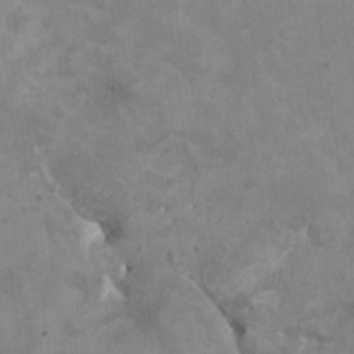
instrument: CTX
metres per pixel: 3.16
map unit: HNhu
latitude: 3.4237
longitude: -3.7071
